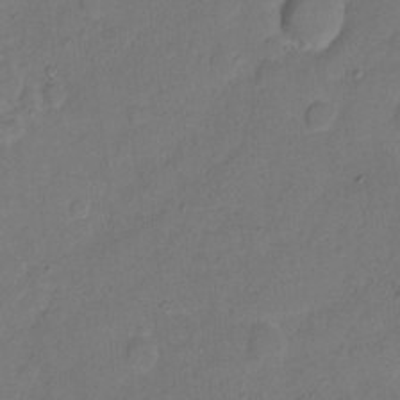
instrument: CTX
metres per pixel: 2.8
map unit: Hto
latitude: 5.1781
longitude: -61.3292
